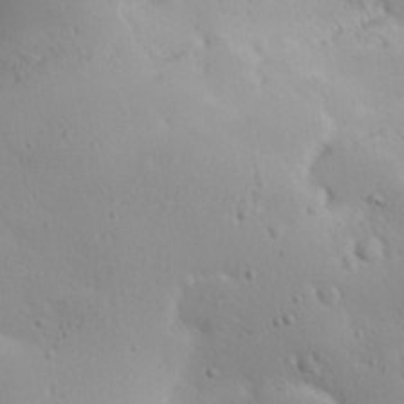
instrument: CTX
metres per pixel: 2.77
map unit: Aa
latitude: 29.0269
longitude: -146.5357
